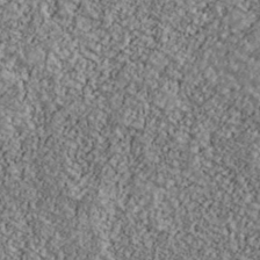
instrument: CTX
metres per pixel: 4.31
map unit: Ave
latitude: 40.8191
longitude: -111.3104
